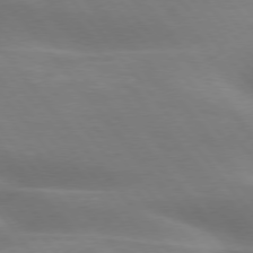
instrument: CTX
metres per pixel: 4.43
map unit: lApd
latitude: 75.7639
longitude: -60.3845
